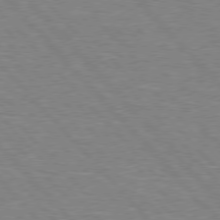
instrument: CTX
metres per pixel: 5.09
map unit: Hpe
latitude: 76.6301
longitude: -150.7624
